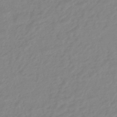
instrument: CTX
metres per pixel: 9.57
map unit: eHb
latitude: -46.2361
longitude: 86.0283
